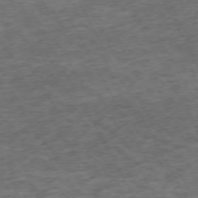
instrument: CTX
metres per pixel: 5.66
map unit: Ap
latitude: -72.9353
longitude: -70.4412
